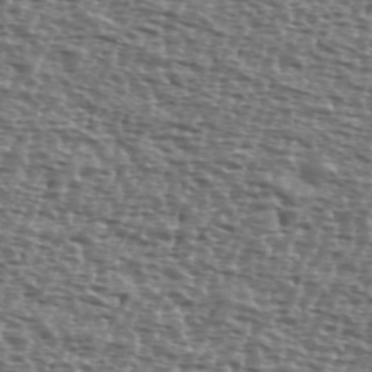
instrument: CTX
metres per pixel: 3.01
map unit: Ave
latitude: 39.8205
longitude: -112.0822
